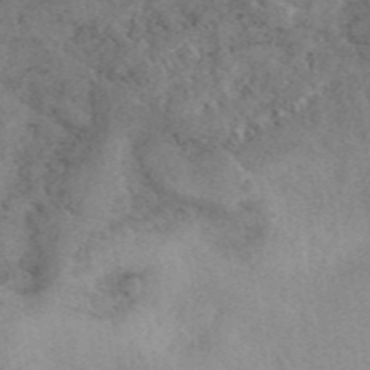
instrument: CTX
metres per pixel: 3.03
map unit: eAb
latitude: 40.2900
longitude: 109.8800
